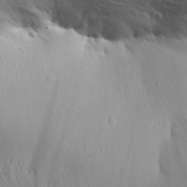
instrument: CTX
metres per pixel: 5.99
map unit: Aa
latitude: 32.0633
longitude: -134.2144
